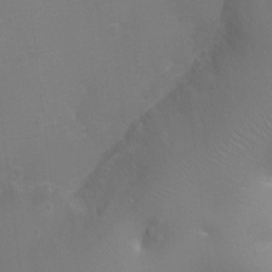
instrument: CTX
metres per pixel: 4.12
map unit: Ht
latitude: -9.3887
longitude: -24.4601
